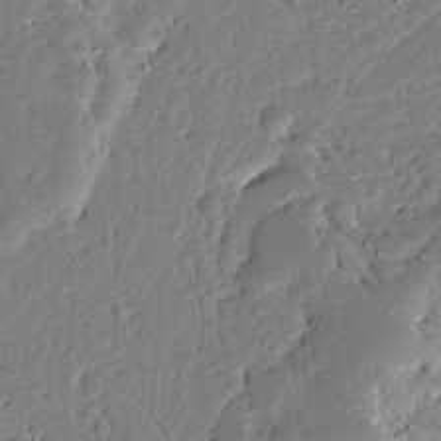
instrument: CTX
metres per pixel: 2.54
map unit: Ave
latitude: 13.3671
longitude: -138.0633
